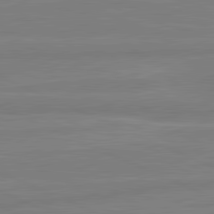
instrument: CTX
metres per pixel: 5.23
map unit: lApd
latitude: 81.8394
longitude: -172.9513
